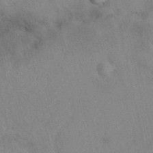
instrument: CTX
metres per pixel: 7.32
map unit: eAb
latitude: 40.9891
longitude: 109.2754
